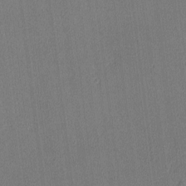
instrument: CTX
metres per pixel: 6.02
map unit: lHvf
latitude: -12.6896
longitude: -100.4790
